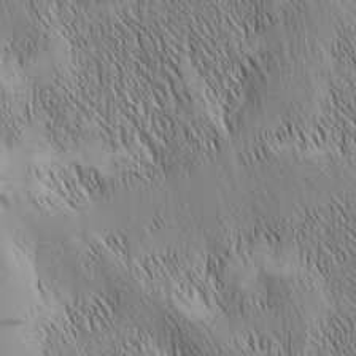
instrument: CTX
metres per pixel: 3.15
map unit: Nhu
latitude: -6.4440
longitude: -152.2712
